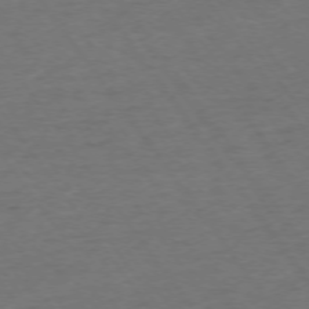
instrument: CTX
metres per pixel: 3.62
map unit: Ap
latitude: -75.2187
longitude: -89.9717
